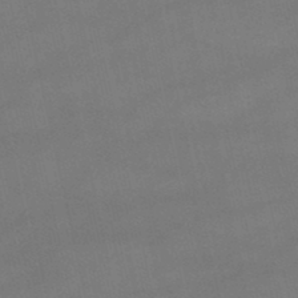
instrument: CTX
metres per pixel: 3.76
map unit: lHb
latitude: -47.2187
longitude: 70.5196
